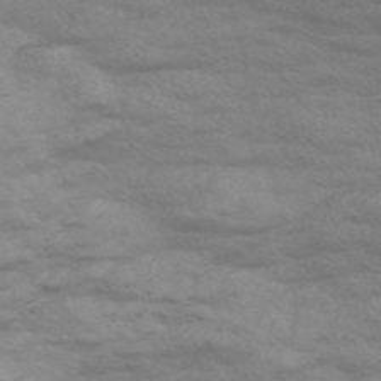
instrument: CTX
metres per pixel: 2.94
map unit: Nve
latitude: -57.6722
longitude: 54.3873
